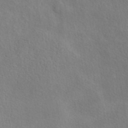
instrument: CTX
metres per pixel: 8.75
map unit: eAb
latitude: 40.5923
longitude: 104.9730
